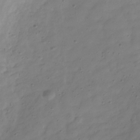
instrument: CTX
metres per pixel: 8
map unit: Hve
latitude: -31.6533
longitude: 92.2739
